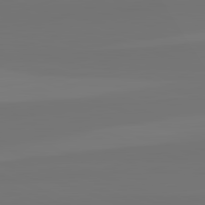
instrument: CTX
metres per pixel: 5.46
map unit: lApd
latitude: 82.6490
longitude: 155.1242
